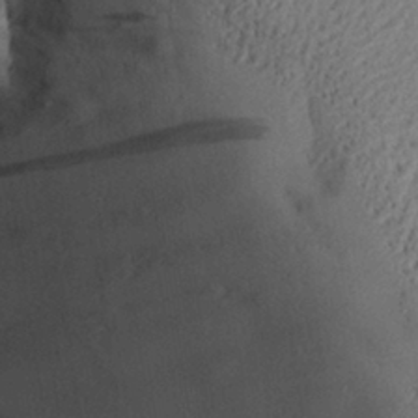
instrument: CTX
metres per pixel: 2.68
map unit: Aa
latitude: 29.6127
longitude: -135.6316
